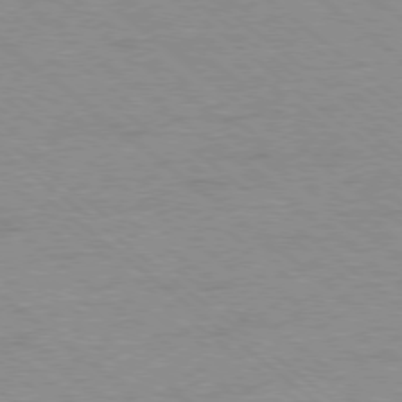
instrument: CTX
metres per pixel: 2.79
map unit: Ap
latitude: -78.4818
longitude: -83.5938
